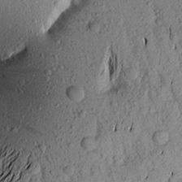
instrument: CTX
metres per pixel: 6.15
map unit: Aa
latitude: 20.1389
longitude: -148.9136
